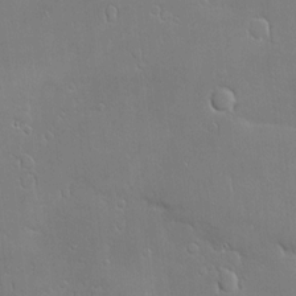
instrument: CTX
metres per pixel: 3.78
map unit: Hve
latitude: -10.1606
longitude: 173.8422
